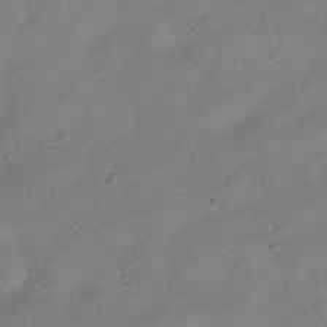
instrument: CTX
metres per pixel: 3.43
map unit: HNhu
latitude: -40.4440
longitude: 98.8219
